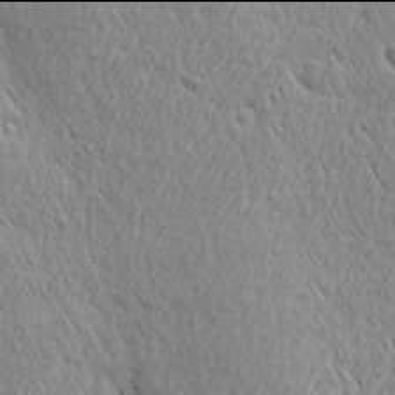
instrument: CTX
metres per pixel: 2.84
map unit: Ave
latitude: 21.9906
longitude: -136.1578
